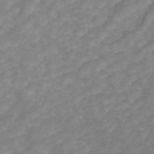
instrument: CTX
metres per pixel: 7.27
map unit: ANa
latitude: 44.3467
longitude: 22.7274
